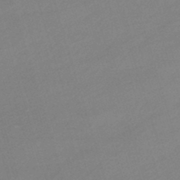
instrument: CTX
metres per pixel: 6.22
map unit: lHb
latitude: -47.0297
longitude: 63.5210
